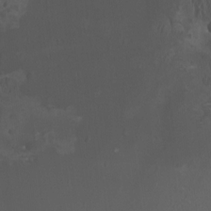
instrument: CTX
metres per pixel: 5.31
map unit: HNhu
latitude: 5.2726
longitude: 8.5196
